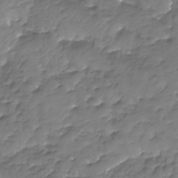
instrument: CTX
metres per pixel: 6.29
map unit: Nhu
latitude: -23.4455
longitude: -56.9513
